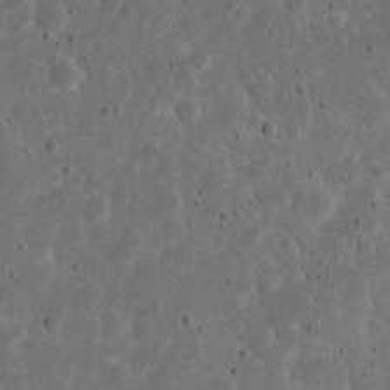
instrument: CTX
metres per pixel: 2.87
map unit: eHh
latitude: 22.0822
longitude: -66.7246
